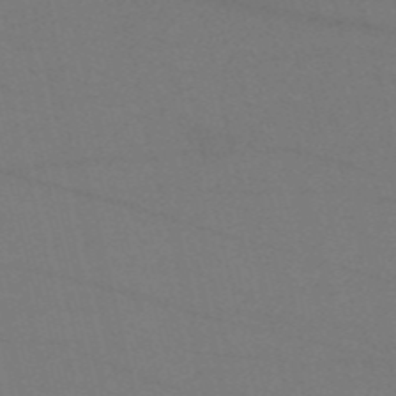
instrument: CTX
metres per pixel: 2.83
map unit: HNb
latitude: -55.2565
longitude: -41.6127
